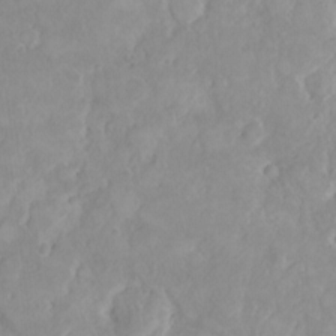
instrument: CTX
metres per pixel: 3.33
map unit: HNhu
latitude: -2.4251
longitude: 11.0298
